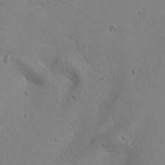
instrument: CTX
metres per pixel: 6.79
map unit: Htu
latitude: 0.4034
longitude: 175.1998
